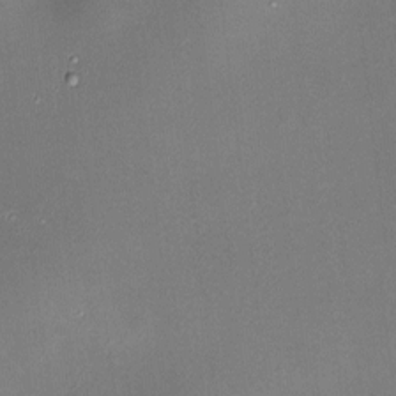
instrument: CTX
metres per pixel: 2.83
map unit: HNhu
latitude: 6.7057
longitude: 9.3510
